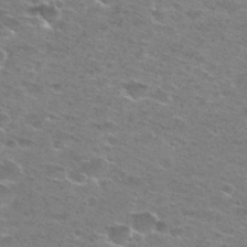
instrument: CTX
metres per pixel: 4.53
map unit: Hto
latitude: 28.2522
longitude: -47.0837
